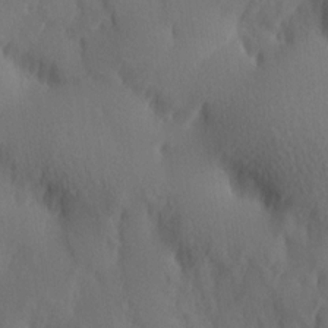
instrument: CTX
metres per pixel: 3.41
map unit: Hve
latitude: 14.3846
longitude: -91.1970
